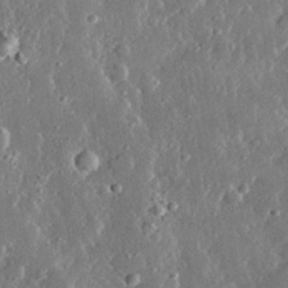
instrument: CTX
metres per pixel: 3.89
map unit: lHvf
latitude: 31.6316
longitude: -91.3671
